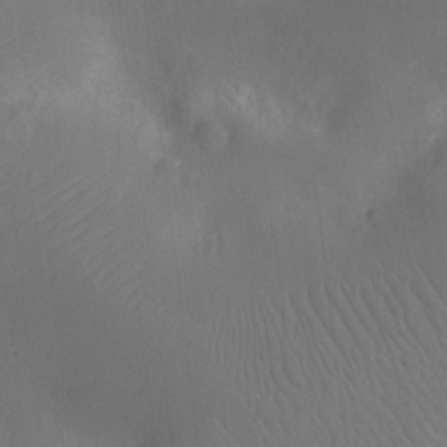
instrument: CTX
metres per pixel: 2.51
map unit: Ht
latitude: -11.1431
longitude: -22.9325
